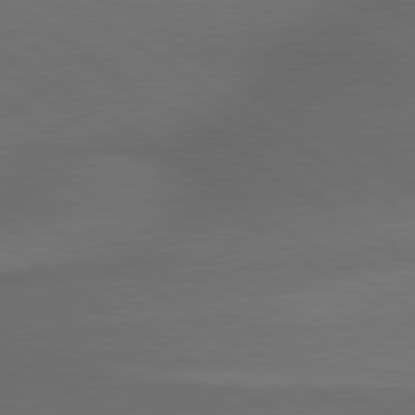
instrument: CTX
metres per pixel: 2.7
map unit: lApd
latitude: 79.7828
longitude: -176.2144
